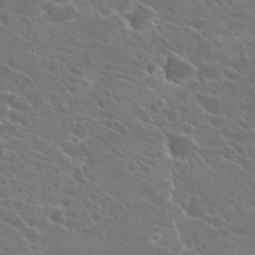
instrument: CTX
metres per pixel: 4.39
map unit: Hto
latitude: 23.6883
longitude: -39.4426
